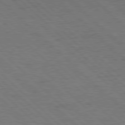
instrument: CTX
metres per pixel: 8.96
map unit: Hpe
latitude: 78.1011
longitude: -155.0836
